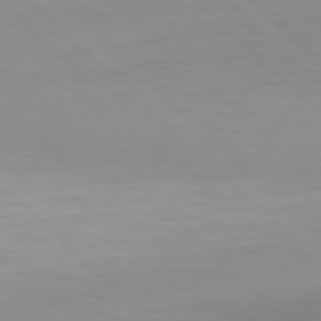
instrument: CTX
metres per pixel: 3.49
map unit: Hpe
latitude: 77.4615
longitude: -175.5560
